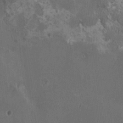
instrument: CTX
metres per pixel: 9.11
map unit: HNhu
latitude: 1.4237
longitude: 0.9164
